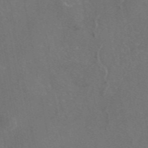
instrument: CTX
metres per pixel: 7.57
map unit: eAb
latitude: 46.8191
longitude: 110.0472
